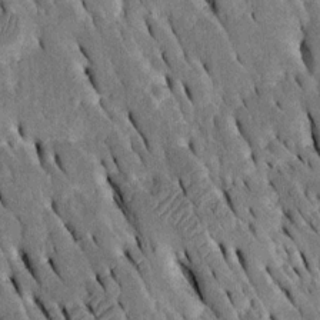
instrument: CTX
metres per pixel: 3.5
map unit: Htu
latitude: -2.6896
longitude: 150.4817
